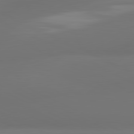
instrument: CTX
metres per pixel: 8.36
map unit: lApd
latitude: 81.2348
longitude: -164.7813
